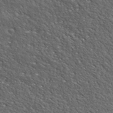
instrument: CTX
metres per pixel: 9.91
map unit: ANa
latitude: 41.7071
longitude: -87.2159
